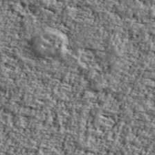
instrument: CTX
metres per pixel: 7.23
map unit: Ave
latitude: 42.2901
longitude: -111.1403
